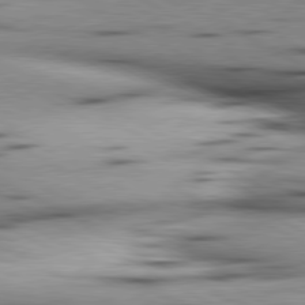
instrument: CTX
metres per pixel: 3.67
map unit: lApd
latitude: 80.4412
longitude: 156.8786
